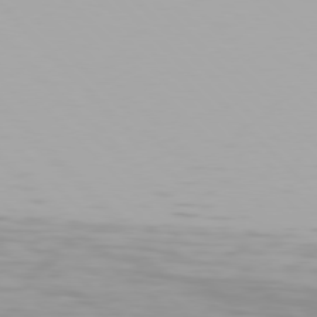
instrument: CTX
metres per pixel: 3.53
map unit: Hpe
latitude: 77.6882
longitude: -166.7813
